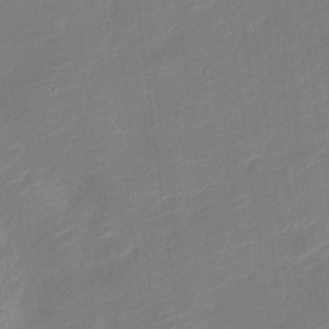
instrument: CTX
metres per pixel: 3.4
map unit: Nve
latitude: -19.3888
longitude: 107.3888
